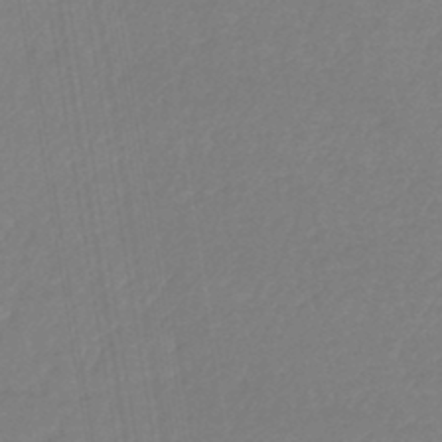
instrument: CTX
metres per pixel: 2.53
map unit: lHb
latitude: -44.7841
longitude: 71.3510
